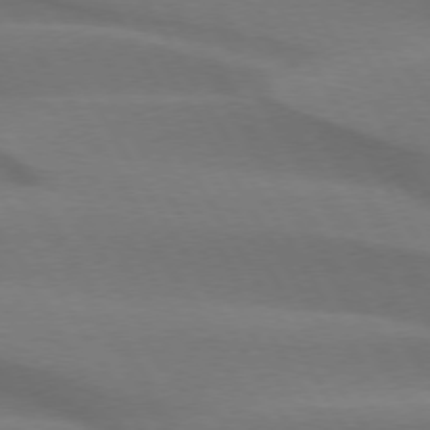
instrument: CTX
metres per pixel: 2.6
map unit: lApd
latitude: 74.3656
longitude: -65.7639
